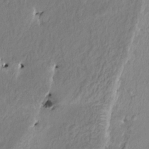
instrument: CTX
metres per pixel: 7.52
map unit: HNhu
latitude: 4.1767
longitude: 6.9541
